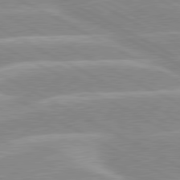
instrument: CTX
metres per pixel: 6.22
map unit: lApd
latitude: 80.3656
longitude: -124.8002
